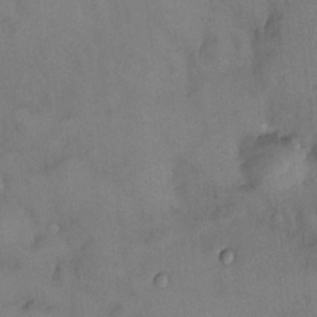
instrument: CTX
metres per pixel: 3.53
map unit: HNhu
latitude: 6.5546
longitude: 0.1984
